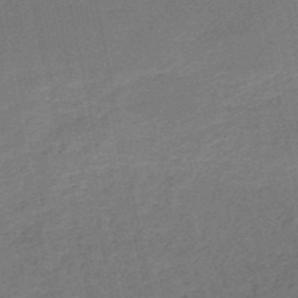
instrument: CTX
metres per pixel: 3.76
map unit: HNb
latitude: -51.4832
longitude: -40.2144
